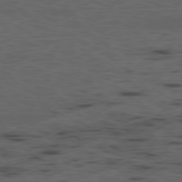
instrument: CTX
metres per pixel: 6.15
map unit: Ap
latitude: -77.9745
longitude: -74.8191
